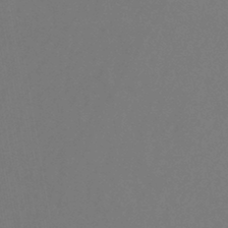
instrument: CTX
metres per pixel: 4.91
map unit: eHb
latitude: -43.8044
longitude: 88.3117
